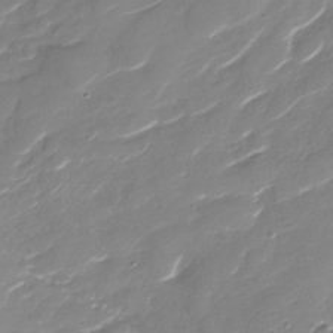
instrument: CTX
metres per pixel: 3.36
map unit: Nhu
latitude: -30.1794
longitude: -72.0633
